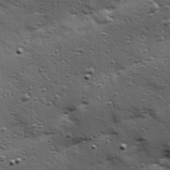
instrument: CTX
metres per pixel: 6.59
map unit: Hve
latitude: 24.3089
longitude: -96.1956
